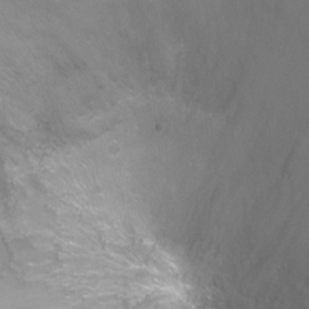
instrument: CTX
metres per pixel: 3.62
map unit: Ht
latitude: -5.7288
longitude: -28.1767
